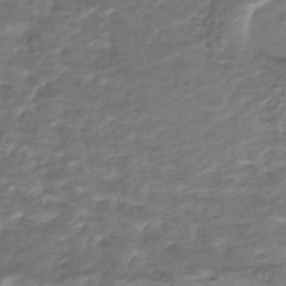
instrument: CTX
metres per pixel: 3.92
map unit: HNhu
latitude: -43.3509
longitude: 100.7274
